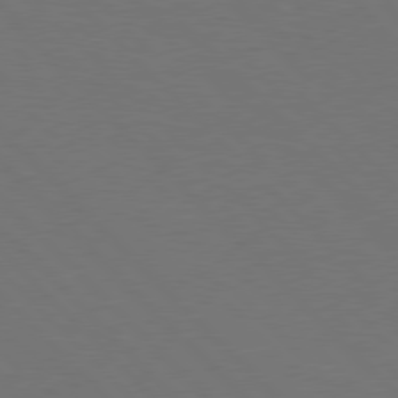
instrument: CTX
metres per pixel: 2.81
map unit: Hpe
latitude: 77.8394
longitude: -163.6505
